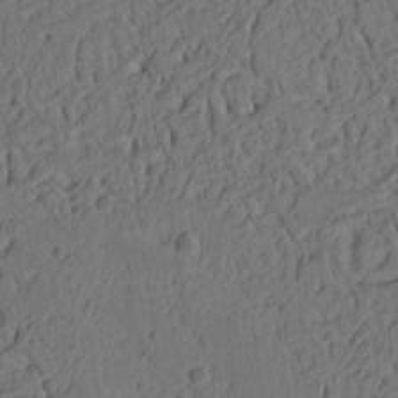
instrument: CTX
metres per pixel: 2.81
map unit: Ht
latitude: 10.4790
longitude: -74.6491
